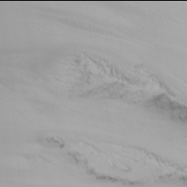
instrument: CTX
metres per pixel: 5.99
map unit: Nhu
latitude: -6.0094
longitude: -91.2537
